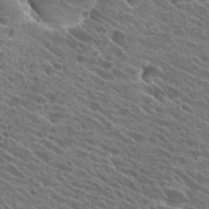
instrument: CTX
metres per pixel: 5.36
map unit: Hto
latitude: 25.8772
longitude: -41.2159
